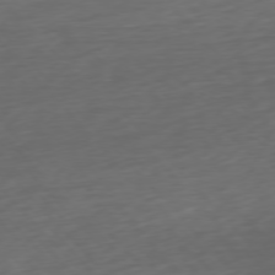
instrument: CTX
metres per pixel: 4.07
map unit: Ap
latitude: -76.6518
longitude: -79.2726
